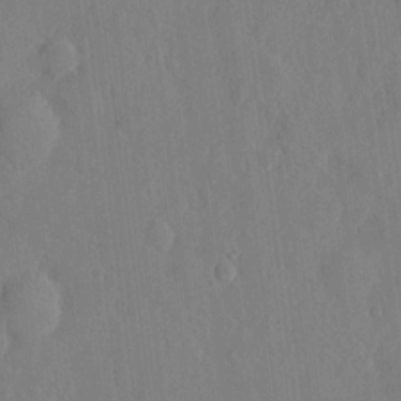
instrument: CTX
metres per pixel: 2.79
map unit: eHh
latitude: 5.9150
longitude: -72.7813
